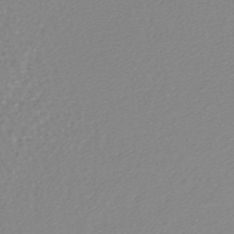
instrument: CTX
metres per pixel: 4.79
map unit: lHb
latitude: -44.6330
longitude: 76.6707
